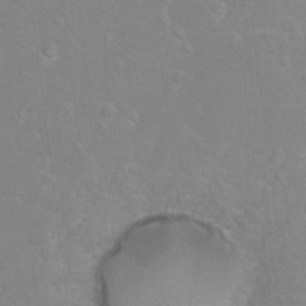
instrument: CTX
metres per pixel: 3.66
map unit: Hto
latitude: -6.5384
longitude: -35.8772
